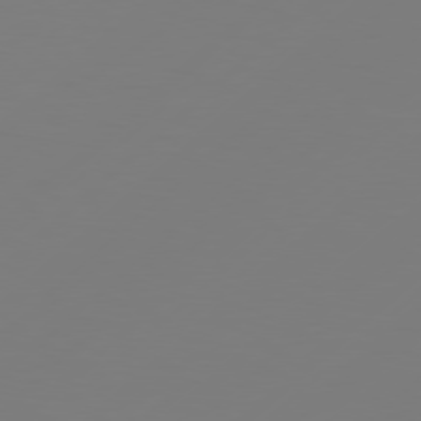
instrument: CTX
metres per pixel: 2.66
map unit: Hpe
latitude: 78.4601
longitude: 173.5021
